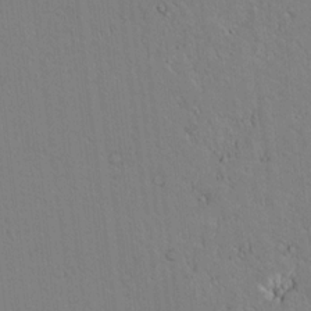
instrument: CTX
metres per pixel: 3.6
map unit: lAvf
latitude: 9.7828
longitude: 168.6707
